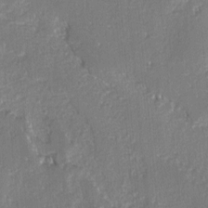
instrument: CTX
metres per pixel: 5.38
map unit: lAvf
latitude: -4.8408
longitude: -113.6694
